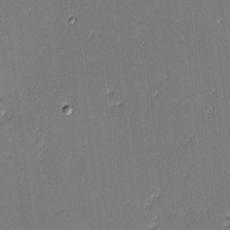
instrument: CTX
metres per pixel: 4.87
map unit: eHh
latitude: -3.5588
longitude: -81.7450
